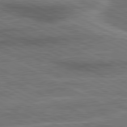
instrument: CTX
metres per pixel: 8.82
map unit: lApd
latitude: 81.0836
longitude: 141.1809
